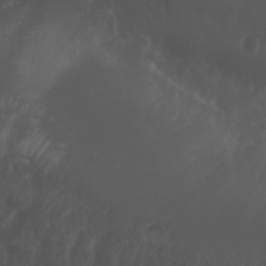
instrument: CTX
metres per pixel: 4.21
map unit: Nhu
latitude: 26.3656
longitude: -64.4034
